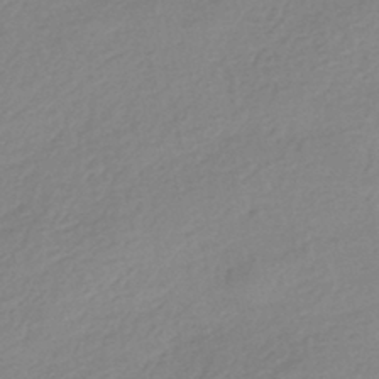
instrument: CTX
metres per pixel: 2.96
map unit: HNhu
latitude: -40.9164
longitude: 94.2172
